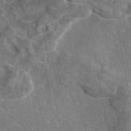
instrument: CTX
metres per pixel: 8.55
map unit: eAb
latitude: 45.8205
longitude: 113.2565
